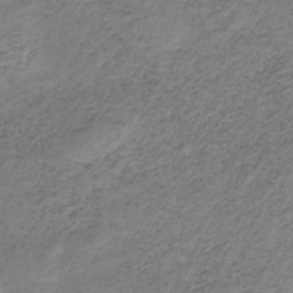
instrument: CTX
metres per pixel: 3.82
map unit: HNb
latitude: -32.8786
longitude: 60.4062
